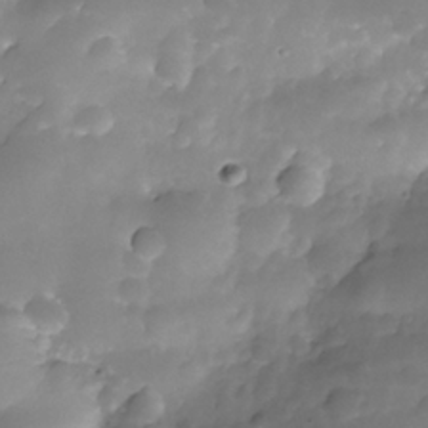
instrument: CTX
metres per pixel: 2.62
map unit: Nhe
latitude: -35.0864
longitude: -145.9717
